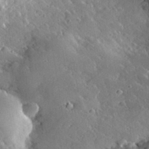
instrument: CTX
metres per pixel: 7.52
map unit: lHvf
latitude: 33.3293
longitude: -85.2348
